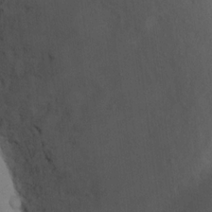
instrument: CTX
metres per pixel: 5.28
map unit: Ht
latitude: 12.8758
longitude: -41.3481
